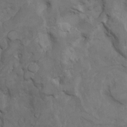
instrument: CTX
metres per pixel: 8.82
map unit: Nhu
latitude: 9.2537
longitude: -25.0080
